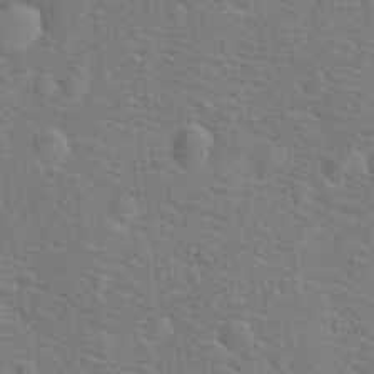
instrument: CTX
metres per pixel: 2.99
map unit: Hto
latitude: 17.5560
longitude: -43.2537
